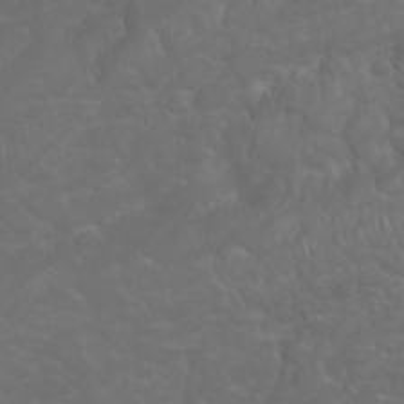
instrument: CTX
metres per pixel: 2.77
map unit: Nhu
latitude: 23.8583
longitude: -60.7435
